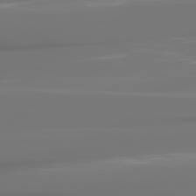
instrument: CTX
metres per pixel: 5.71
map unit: lApd
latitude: 81.6127
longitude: -144.4601
